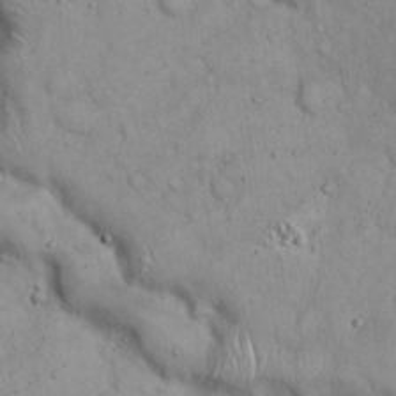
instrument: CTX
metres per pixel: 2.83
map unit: eHh
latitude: 19.9906
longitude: -60.4034
